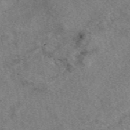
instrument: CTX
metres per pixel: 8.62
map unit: eAb
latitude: 49.0458
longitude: 109.6155
